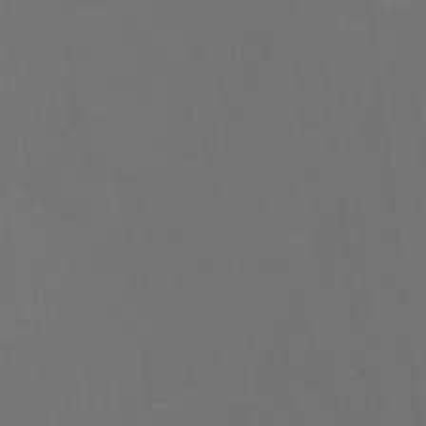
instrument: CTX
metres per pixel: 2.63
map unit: eHh
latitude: 5.7827
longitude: -69.1970
